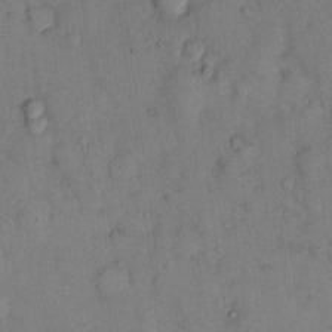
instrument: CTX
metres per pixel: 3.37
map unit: eHh
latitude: 12.6869
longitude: -62.7247
